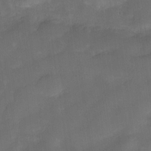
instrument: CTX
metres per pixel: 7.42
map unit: Nve
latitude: -27.5021
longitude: -148.0255
